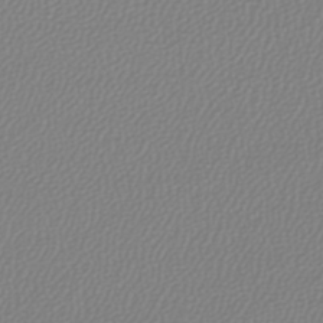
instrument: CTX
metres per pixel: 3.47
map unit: lHb
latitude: -45.3321
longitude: 75.5022
